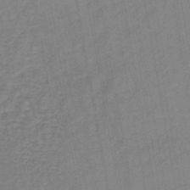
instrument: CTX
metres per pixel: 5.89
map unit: lHb
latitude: -43.0864
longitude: 72.8408
